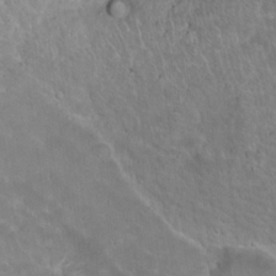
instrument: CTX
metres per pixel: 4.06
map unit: Hto
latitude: 18.0255
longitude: -36.2901
